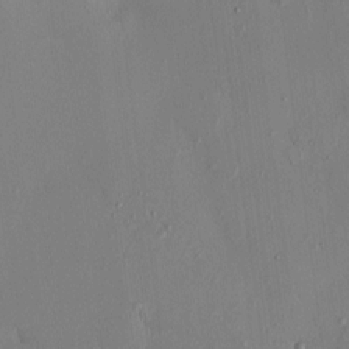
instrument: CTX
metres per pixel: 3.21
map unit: eHh
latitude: 0.1577
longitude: 16.5385
